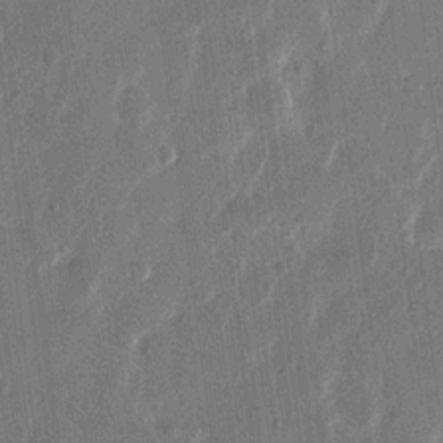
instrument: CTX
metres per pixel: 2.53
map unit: eHh
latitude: 12.5546
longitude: -68.5735
